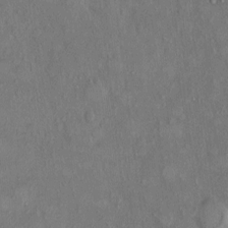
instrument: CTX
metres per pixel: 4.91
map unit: HNhu
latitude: 4.1578
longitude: 7.1809
